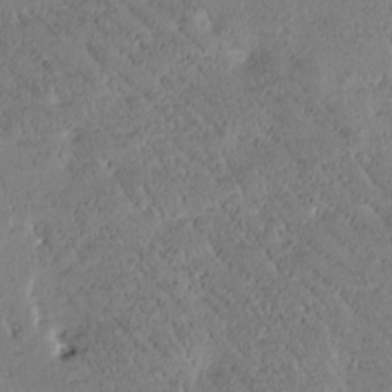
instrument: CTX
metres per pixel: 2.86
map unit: Htu
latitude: -1.7100
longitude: 175.8233
